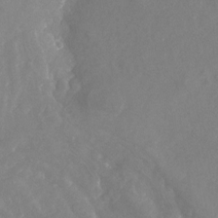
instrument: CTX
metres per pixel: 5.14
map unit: Nhu
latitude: -23.4077
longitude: -57.2159
